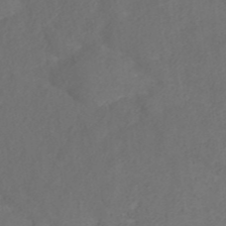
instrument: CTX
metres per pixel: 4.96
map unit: ANa
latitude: 36.3090
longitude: 13.6344
